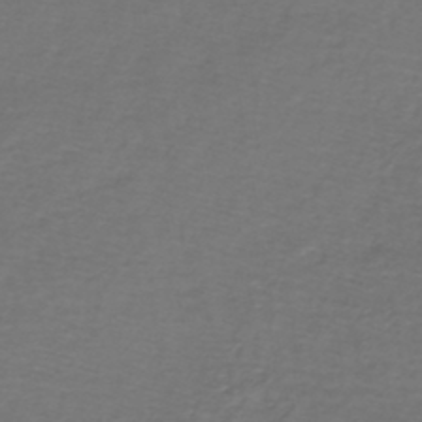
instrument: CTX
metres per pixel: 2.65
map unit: lHb
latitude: -43.7477
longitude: 57.1620
